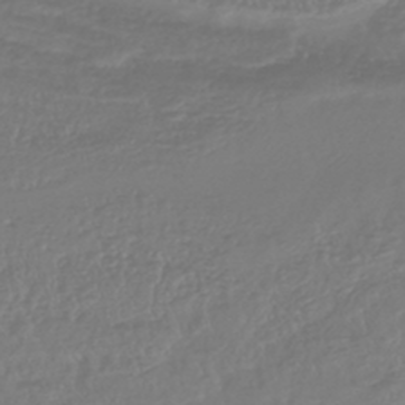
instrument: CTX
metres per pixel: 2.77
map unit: lHb
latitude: -43.5399
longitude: 77.5777
